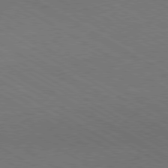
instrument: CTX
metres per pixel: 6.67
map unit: Hpe
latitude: -80.7274
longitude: 16.4818
